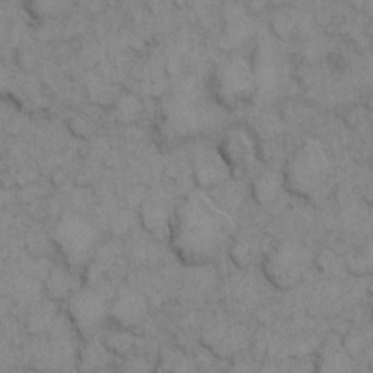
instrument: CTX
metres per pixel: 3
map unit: eHh
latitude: 6.8947
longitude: -64.9136
